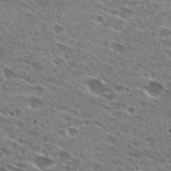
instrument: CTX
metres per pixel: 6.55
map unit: Hto
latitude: 27.2537
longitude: -43.8206
